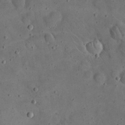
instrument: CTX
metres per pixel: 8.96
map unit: eHh
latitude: 20.1389
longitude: -61.1025
